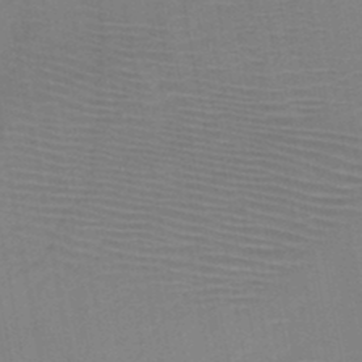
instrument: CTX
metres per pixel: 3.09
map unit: HNb
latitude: -46.1228
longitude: -40.6679
